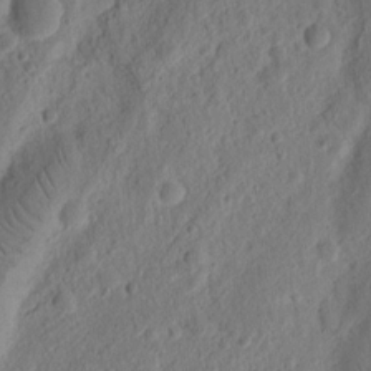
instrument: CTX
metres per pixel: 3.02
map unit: Ht
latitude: 12.1578
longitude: -74.9892
